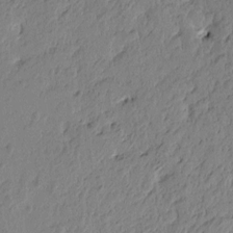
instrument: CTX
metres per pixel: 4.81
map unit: Htu
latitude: -5.1053
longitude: -179.7828
